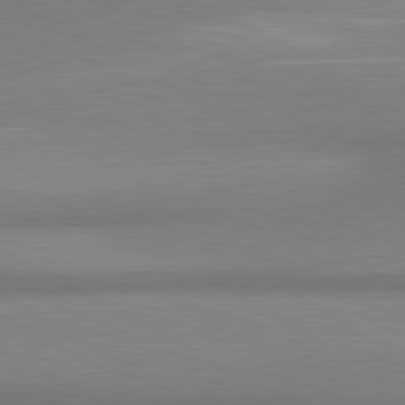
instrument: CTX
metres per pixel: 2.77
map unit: lApd
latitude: 80.8191
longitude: 163.7855
